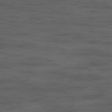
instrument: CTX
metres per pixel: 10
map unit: Hpe
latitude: -78.2172
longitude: -18.8380
